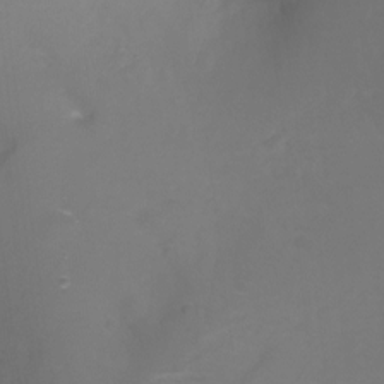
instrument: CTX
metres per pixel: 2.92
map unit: Nhu
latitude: -17.5399
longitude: -47.0648
